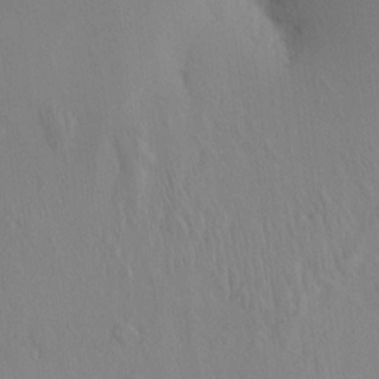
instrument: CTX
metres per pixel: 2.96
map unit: eHh
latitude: -0.7841
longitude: 17.8045
